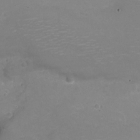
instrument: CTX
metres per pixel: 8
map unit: Nve
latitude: -20.8219
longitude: 104.4251
